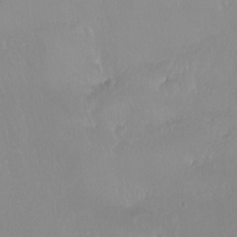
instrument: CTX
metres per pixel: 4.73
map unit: Htu
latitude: -15.2754
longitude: -46.1200
